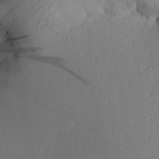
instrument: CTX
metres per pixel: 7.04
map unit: Aa
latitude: 26.8002
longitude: -135.0080
